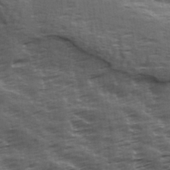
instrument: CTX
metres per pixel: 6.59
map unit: Hve
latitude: 31.9528
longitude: 149.6155
